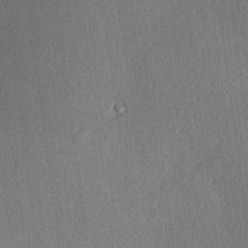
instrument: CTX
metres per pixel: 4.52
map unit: Hve
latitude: 18.4790
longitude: 149.6722
